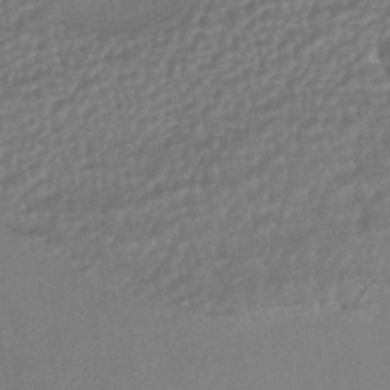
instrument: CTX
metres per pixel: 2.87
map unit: HNhu
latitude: -42.9352
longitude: 95.3887
